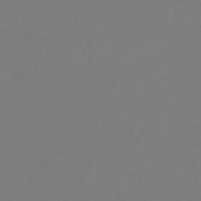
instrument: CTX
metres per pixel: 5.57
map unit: eHb
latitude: -49.0676
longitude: 86.1228
